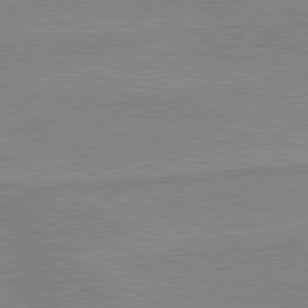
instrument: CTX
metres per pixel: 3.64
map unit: lApd
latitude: 80.1389
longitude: -174.7435
